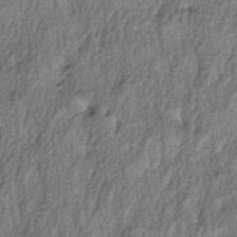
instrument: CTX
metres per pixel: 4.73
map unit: lAa
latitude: -5.2187
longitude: -125.4804
